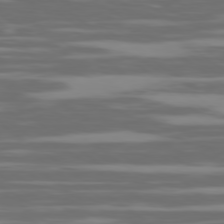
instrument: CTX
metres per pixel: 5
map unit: Ap
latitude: -79.6344
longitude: -103.8961
